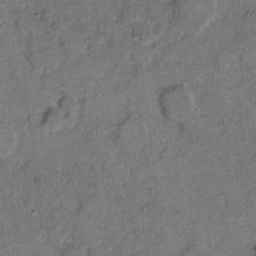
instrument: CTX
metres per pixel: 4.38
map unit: eHh
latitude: 7.8772
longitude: -62.4979
